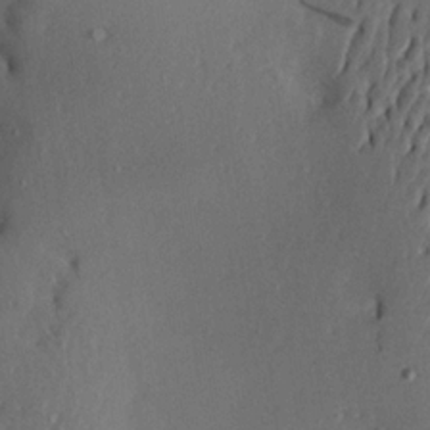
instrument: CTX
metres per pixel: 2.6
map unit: Aa
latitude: 19.9150
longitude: -145.0458
